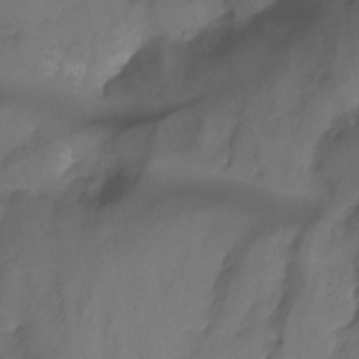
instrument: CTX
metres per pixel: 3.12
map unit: Nhu
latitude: -14.9353
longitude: -57.1025
